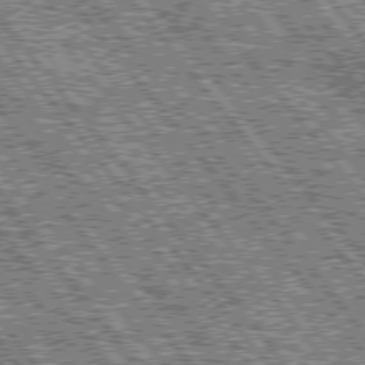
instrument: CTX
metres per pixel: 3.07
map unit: lApd
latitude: 76.0444
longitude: -75.7450
